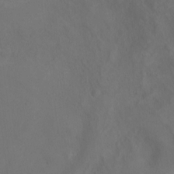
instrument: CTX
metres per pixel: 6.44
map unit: Ht
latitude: 1.4804
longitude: -34.1766
